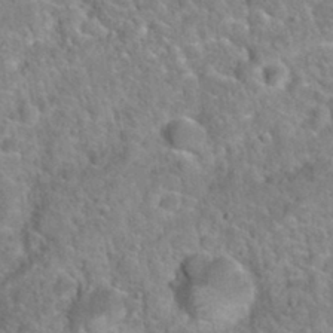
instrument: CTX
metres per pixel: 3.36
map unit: Nhu
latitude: 32.4223
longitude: -51.6316
